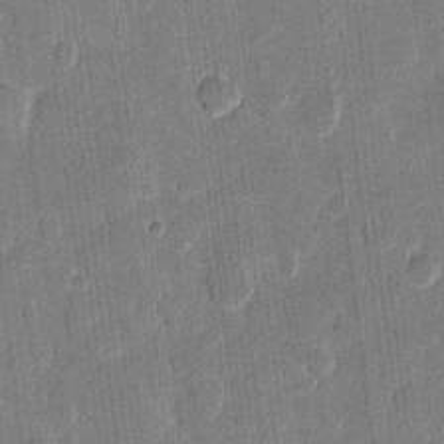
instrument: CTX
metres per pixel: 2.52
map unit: eHh
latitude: 10.8569
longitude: -65.9717
